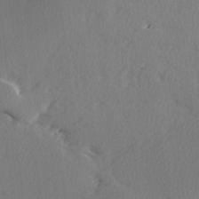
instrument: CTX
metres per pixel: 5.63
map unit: Ave
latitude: 2.9324
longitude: -111.1592
